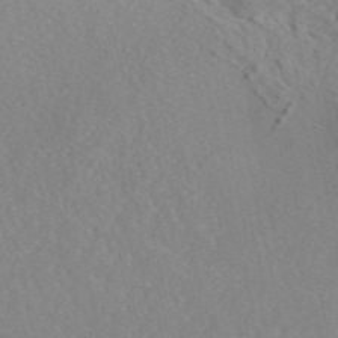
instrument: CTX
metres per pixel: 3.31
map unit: eAb
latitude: 47.2159
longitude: 112.8030
